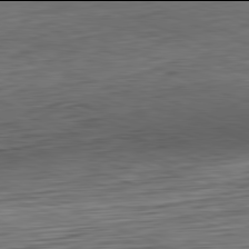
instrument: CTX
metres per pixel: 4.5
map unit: Hpe
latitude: -82.0094
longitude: 15.6533
